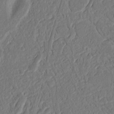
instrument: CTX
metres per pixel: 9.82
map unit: Nhu
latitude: 15.7828
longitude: -74.6491
